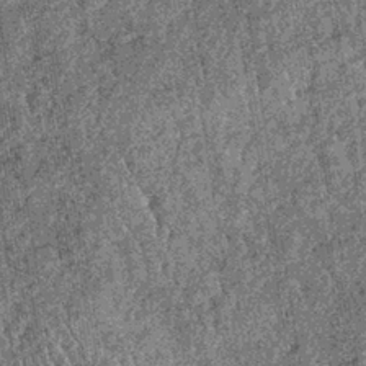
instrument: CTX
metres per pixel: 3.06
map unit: lHb
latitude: -36.9163
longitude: 67.7667
